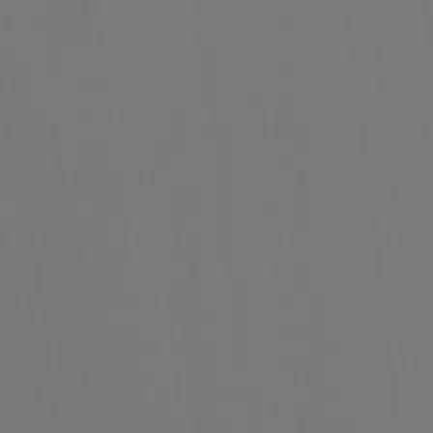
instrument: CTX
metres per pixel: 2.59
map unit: Hto
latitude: -8.1228
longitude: -50.7246
